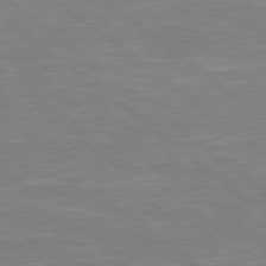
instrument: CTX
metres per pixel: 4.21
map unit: Hpe
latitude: 78.8380
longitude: -125.9150
